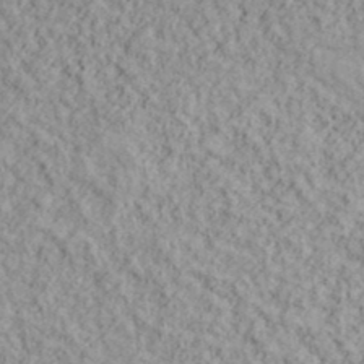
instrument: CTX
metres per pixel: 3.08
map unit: lHvf
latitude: 38.5168
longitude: -90.8002
